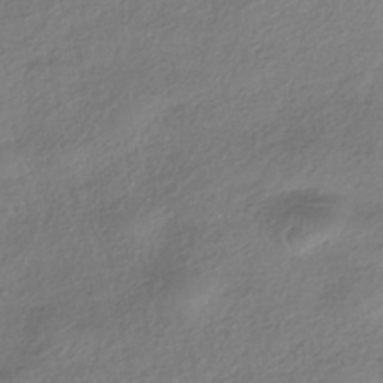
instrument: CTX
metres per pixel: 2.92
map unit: eHh
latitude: -42.0661
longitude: 121.9745
